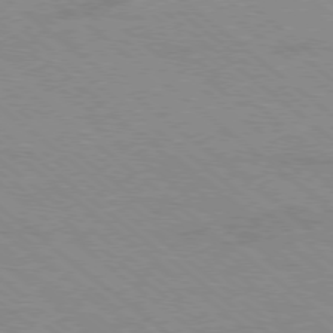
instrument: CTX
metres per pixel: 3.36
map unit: Ap
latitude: -78.9352
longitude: -65.1970
